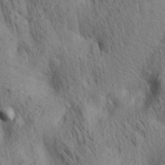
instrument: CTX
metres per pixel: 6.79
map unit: lAa
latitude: 21.4994
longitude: -138.8191
